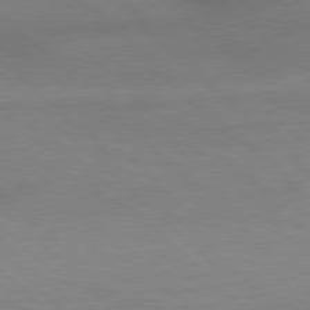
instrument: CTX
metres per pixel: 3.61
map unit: Hpe
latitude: 77.4993
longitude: -156.6301
